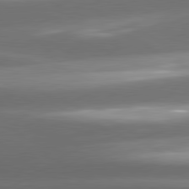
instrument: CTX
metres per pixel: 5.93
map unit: lApd
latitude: 80.9703
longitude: -143.4804
